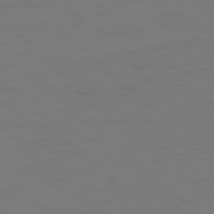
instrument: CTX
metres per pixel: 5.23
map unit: Ap
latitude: -76.0850
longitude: -79.7072
